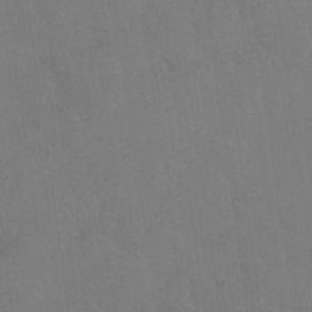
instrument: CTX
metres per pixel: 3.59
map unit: Hve
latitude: 28.4223
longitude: 144.9920
